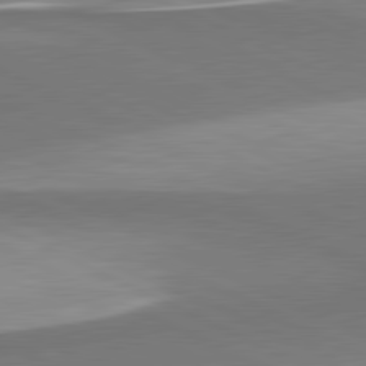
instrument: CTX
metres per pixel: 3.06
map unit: lApd
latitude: 81.4237
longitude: 157.1053
